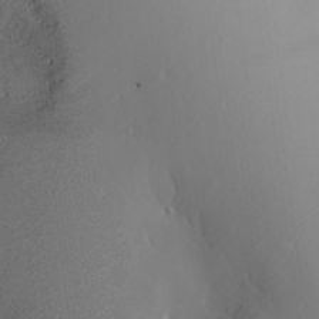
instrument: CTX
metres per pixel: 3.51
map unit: Aa
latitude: 19.1970
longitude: -144.2900
